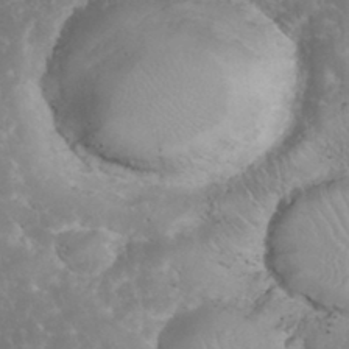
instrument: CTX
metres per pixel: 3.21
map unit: eHh
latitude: 34.8569
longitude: -63.5560
